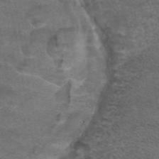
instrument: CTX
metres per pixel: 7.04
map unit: eAb
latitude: 45.8583
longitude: 104.0283
